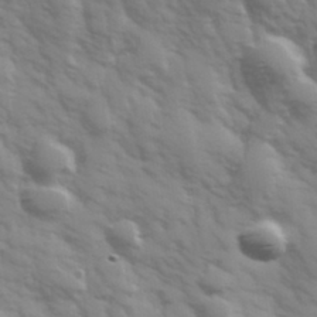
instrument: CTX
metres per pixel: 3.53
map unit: Hve
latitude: 32.4790
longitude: 150.2739
